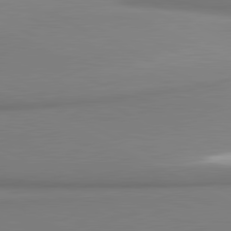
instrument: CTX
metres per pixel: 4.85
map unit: lApd
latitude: 81.0836
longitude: 177.0486
